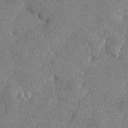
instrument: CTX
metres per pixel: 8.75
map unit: lHvf
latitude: 24.4601
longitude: 143.0864
